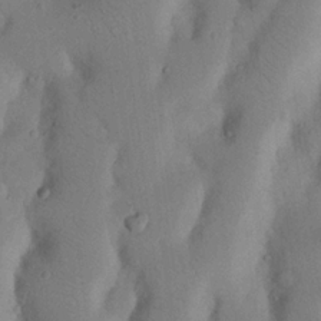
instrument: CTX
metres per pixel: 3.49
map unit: Nhu
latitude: 20.3656
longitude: -74.1767
